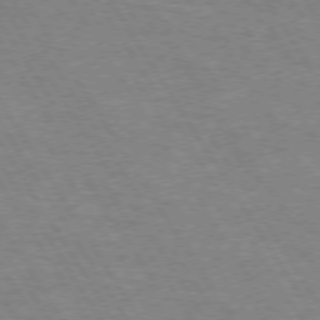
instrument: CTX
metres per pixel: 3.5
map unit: Hpe
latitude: 73.6505
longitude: -143.3671
